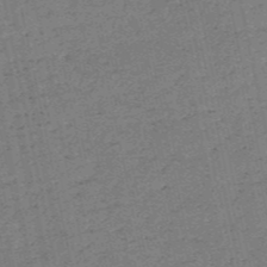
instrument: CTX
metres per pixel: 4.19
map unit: HNb
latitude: -53.7666
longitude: -39.7072
